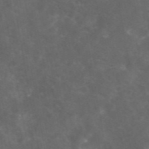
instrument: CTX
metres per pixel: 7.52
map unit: eAb
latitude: 46.3279
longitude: 125.8233
